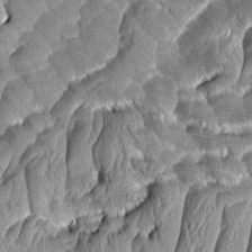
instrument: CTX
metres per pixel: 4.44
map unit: Aa
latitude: 7.4048
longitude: -129.3293
